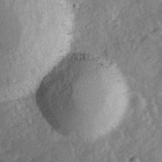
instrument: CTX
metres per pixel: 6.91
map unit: Ave
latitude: 11.4993
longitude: -102.6679
